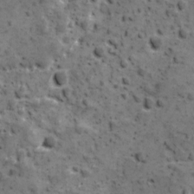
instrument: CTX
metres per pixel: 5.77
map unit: Ave
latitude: 10.8191
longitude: -105.0648
